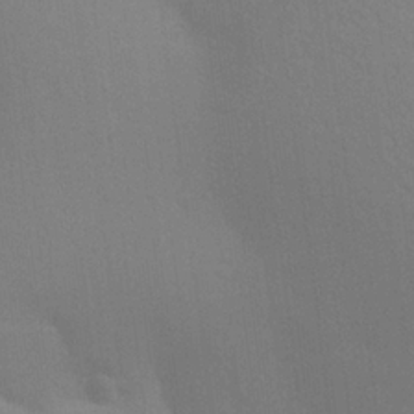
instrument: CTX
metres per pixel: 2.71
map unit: Aa
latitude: 24.5167
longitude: -145.2726
